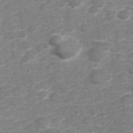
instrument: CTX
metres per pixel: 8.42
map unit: Hve
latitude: 32.5735
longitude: 151.9367
